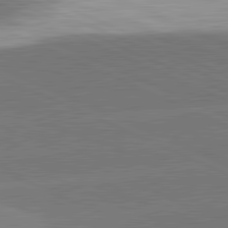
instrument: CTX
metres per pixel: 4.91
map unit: lApd
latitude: 81.9150
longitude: -154.4601
